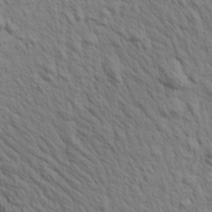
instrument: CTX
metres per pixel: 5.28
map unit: Aa
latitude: 19.2537
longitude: -141.8205
